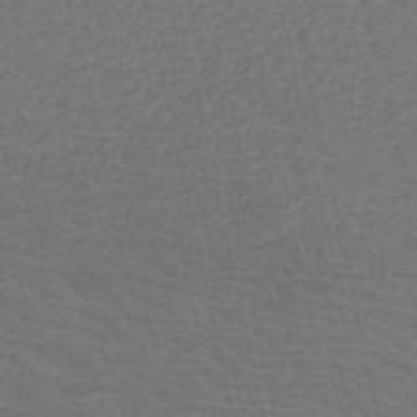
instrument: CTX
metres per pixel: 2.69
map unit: HNb
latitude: -53.0864
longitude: -50.9513
